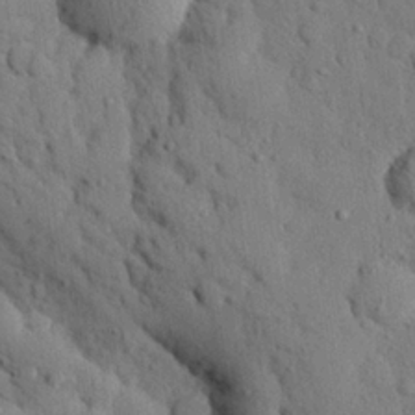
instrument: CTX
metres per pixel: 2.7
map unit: eHh
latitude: 26.5735
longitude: -77.9339
